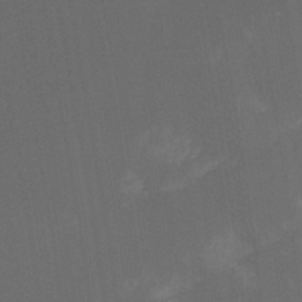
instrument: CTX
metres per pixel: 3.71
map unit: Hto
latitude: -6.7652
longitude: -49.5560
